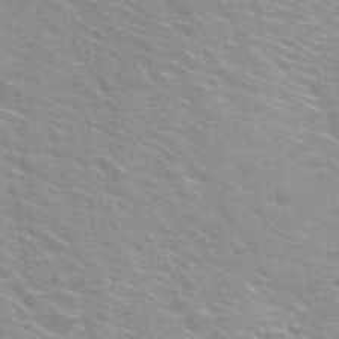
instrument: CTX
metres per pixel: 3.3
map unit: Hto
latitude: 34.1011
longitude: -39.6316
